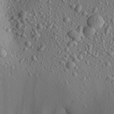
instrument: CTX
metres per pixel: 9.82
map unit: Aa
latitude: 22.4790
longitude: -144.1578
